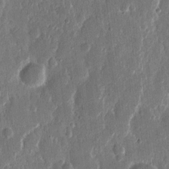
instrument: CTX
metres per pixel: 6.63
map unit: eHh
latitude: 13.8583
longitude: -70.5735
